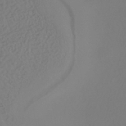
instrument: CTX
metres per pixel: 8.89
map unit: HNhu
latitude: -43.4076
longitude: 93.6722
